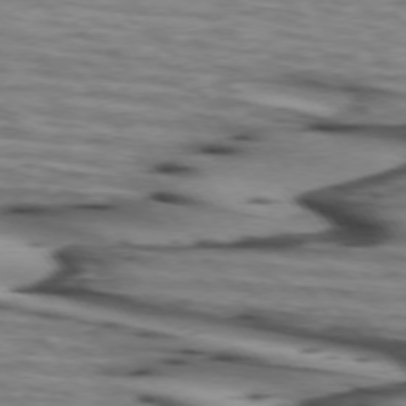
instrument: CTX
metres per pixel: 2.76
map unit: lApd
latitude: 73.8584
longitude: -64.9136
